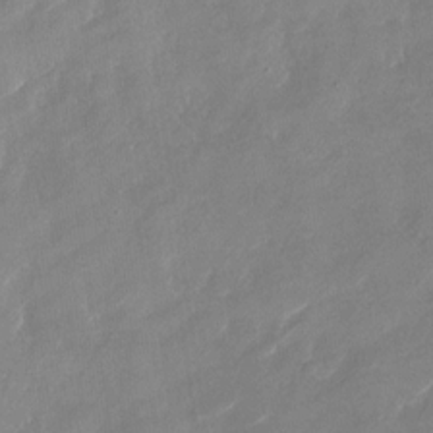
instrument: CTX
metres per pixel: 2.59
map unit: Nhu
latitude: -28.9920
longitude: -73.1593
